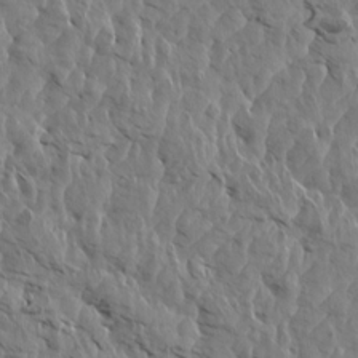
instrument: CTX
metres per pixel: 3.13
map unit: Aa
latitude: 14.3468
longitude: -141.6693
